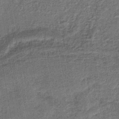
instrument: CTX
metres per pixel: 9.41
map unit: lHb
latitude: -39.6533
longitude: 74.5196
